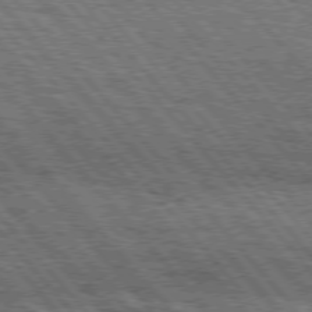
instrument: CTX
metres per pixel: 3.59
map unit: Hpe
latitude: 75.6883
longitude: -154.1011
